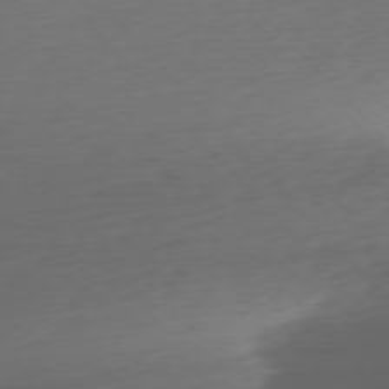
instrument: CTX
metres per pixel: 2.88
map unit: Ap
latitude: -76.7841
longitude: -79.2915
